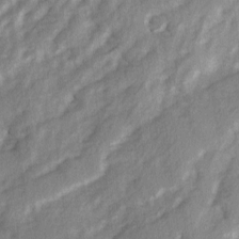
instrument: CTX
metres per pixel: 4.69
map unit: Ave
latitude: 2.1955
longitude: -110.4790
